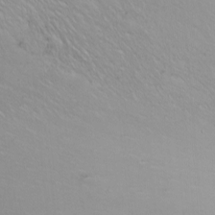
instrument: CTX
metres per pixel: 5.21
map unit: Htu
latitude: -6.3306
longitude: -69.0836
